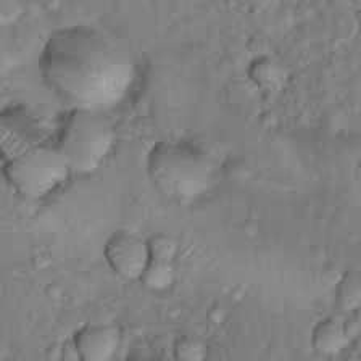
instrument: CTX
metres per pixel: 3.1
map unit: Hto
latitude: 15.1781
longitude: -30.4412
